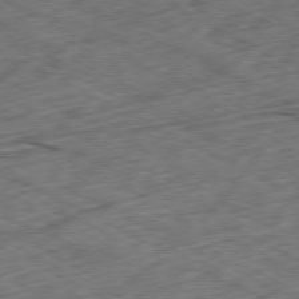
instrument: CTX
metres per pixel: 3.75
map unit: Ap
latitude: -80.6330
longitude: -72.5168
